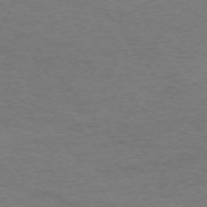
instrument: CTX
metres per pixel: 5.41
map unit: Ap
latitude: -74.4818
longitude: -78.9136
